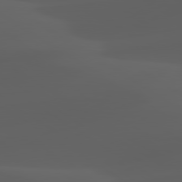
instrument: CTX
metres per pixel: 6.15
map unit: lApd
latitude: 80.1767
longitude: -92.1766
